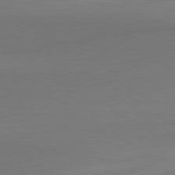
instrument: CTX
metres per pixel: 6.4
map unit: lApd
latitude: 80.2711
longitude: 174.4251
